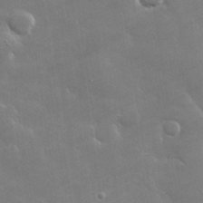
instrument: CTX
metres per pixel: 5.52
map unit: lHvf
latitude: 31.3104
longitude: -93.4615
